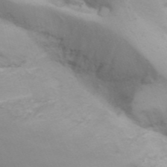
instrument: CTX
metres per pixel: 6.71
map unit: Nhu
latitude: -7.8044
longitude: -72.5546
